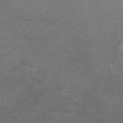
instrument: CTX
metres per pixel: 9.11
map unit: eAb
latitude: 46.0822
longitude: 102.5007
